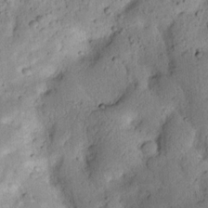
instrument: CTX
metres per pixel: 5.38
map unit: lAvf
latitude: 8.0822
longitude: 165.0865
